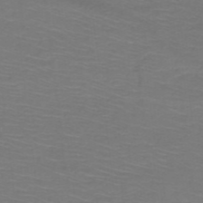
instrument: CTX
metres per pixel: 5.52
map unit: HNb
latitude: -49.0109
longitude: -45.6883
